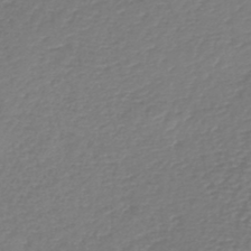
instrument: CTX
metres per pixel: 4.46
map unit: lHb
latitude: -43.1998
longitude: 69.5210
